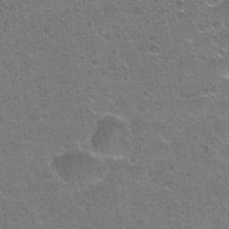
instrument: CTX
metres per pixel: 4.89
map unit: Hto
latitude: 24.1199
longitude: -51.2914
